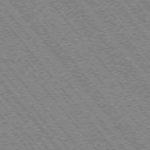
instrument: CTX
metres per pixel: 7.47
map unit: Hpe
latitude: -75.9556
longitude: -13.5560
